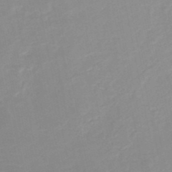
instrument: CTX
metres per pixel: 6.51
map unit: HNb
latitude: -48.6708
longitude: -44.3089
